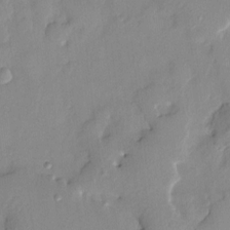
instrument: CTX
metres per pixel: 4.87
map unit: HNhu
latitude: 6.5735
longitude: -2.7246
